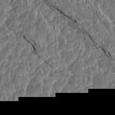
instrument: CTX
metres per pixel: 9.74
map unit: Aa
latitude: 14.6113
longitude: -142.6491
